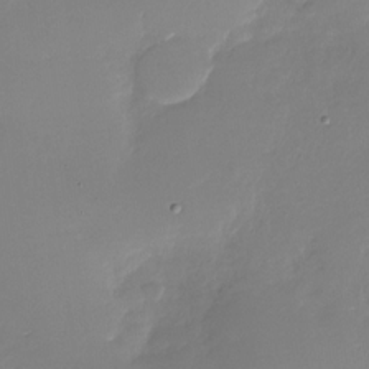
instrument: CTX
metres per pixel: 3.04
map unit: Nhu
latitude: -28.6141
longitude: -61.1970
